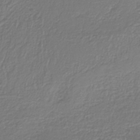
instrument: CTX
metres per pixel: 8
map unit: HNb
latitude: -37.2942
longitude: 57.7855
